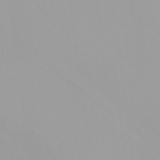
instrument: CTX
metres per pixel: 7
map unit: Nhu
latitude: -8.3873
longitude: -95.4616
